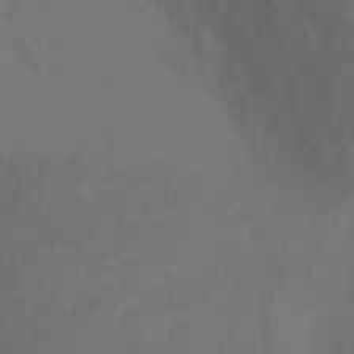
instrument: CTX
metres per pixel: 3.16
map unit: Ht
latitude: -6.7652
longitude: -26.7246
